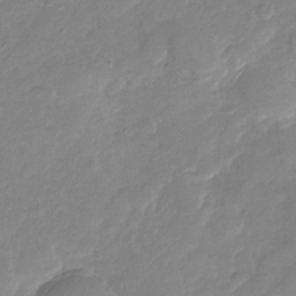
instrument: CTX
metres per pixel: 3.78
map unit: Nhu
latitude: -28.2928
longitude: -62.2523
